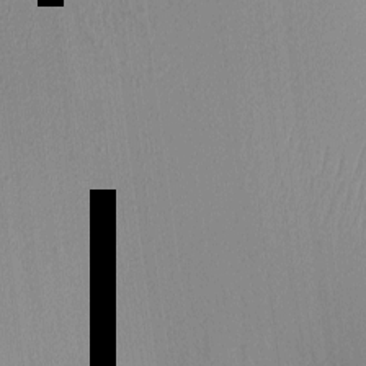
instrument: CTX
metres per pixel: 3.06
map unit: Nhu
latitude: 2.1389
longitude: -76.1200
